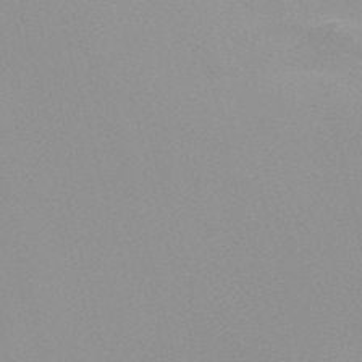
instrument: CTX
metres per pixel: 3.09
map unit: Nve
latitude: -57.4832
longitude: 60.2928
